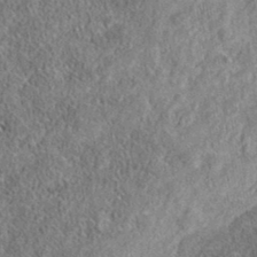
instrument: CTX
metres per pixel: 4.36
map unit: eAb
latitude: 35.8961
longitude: 106.9164
